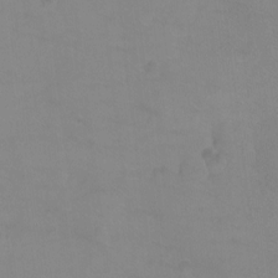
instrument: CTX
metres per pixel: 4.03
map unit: Ht
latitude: -9.0297
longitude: -35.5182
